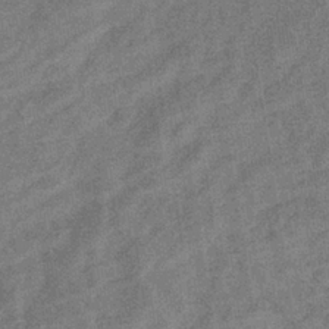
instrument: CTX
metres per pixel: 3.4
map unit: eHb
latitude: -35.5966
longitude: 78.5007
